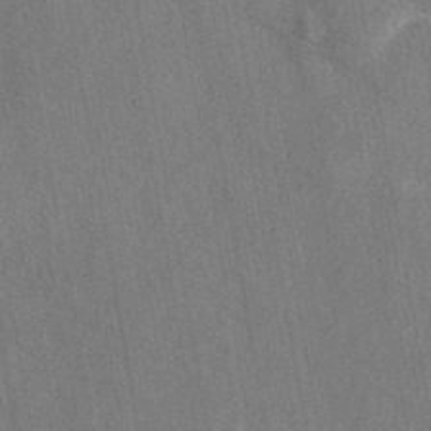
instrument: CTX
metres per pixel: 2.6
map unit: eAb
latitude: 42.6868
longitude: 109.5021
